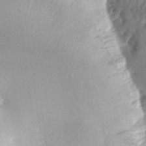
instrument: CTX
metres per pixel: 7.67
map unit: lAa
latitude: -5.1809
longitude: -130.1389
